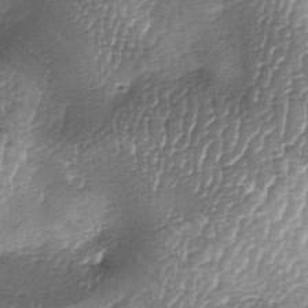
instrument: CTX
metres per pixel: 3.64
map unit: lAa
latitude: -5.9178
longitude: -128.0255
